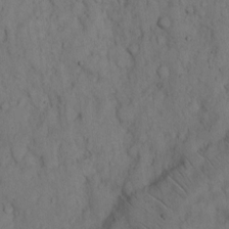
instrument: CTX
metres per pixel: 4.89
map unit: Hto
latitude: 9.1781
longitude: -58.0633
